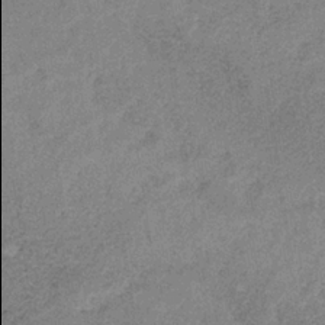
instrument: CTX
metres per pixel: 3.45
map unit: HNb
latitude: -34.2739
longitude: 54.0094
